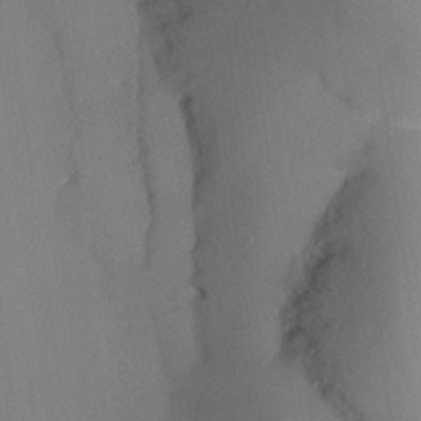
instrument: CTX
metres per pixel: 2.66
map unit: lHvf
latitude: 23.4426
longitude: 140.7463
